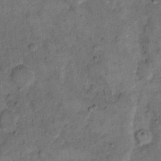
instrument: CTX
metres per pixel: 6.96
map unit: eHh
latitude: 13.0837
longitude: -65.2726
